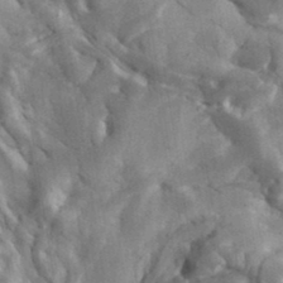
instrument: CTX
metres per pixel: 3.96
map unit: eHh
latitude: 34.8569
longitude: -68.3845
